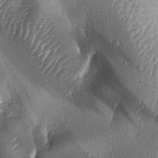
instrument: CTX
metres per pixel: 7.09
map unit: lAa
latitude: -6.2928
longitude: -127.2537
